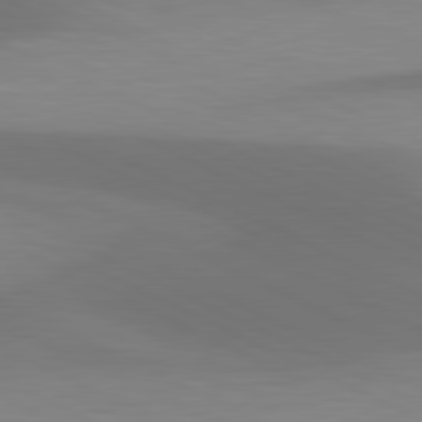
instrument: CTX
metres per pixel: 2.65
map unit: lApd
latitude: 81.1970
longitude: 137.7855
